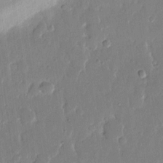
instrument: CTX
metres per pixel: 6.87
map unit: eHh
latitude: 14.4601
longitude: -70.0822
